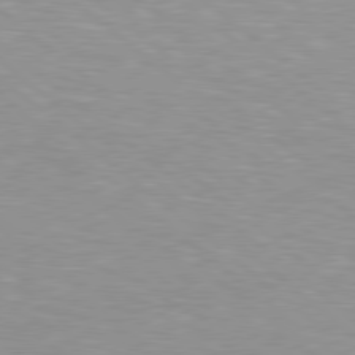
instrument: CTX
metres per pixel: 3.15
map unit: lApd
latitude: 79.1214
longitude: -177.9150
